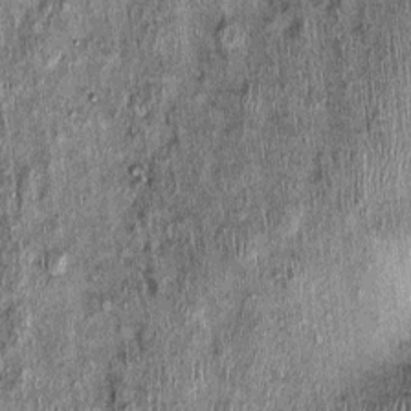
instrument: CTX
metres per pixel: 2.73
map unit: Nhu
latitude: -0.0283
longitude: -15.1593
